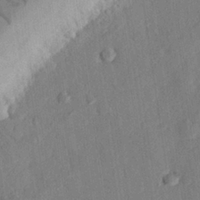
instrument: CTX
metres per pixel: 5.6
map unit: eHh
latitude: 26.1956
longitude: -81.4237
